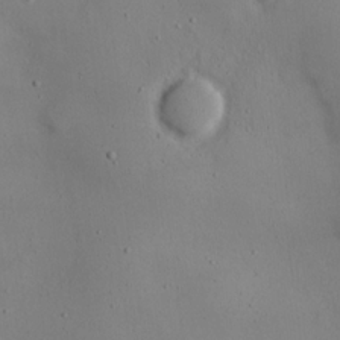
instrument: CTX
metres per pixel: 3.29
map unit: eHh
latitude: 19.3859
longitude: -72.2712
